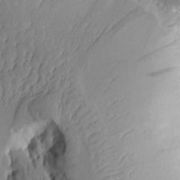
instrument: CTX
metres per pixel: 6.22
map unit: Aa
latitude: 9.9339
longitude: -126.3656
